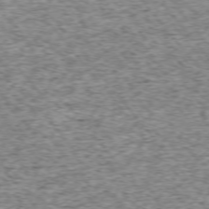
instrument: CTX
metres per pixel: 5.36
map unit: Ap
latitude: -75.1054
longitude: -86.7057
